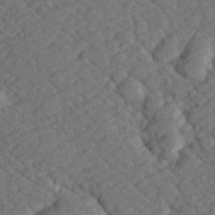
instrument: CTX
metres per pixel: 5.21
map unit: lHvf
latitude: 26.4601
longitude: 143.7099
